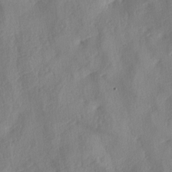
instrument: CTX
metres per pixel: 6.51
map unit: lAa
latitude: -8.0850
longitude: -128.3278
